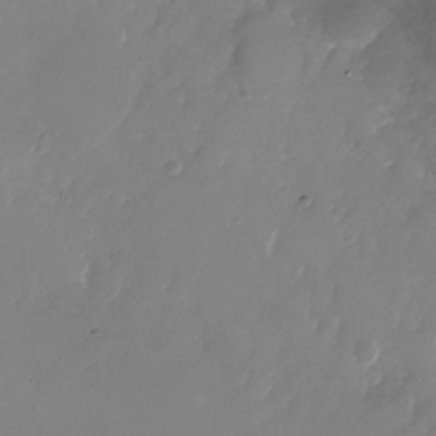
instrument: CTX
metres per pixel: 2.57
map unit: Nhu
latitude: -27.0297
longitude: -72.2523
